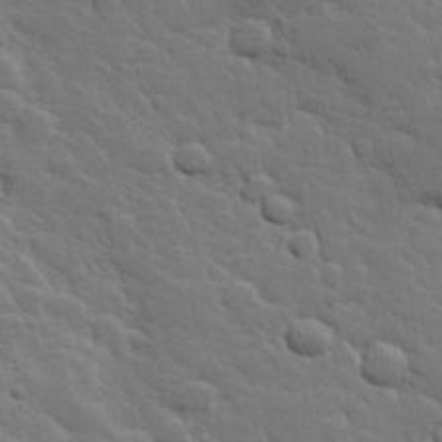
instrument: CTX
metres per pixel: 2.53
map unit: Hve
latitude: 25.6127
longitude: 144.7652
